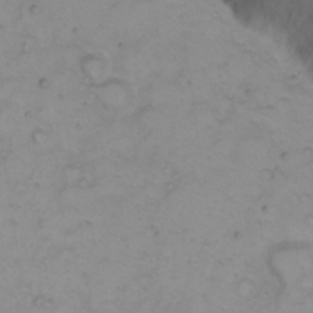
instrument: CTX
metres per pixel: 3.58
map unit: eHh
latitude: 23.0458
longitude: -61.8772
